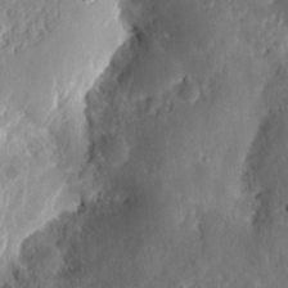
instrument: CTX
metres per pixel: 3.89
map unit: eHh
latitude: 10.3467
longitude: -72.1011
